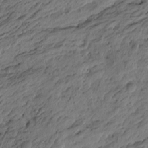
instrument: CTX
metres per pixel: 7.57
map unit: Htu
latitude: -6.2739
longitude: -179.1970
